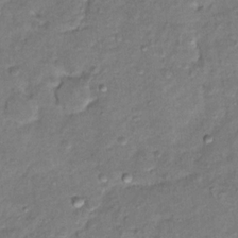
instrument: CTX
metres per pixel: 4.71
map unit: Hto
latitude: 12.3845
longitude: -36.7435
